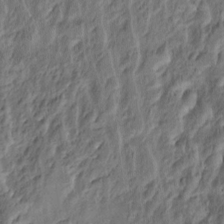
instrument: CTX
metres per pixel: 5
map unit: Nve
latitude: -7.0486
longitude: 174.6707
